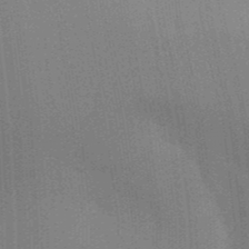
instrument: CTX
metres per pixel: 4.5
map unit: Aa
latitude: 32.2145
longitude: -143.0270
